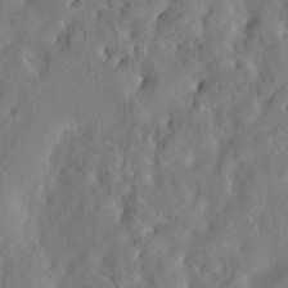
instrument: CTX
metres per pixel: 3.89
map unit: Htu
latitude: -2.5951
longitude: 168.3306
